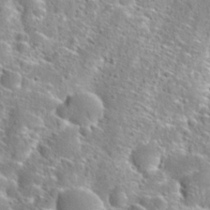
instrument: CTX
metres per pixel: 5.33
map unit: Hto
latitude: 27.5749
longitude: -46.9136
